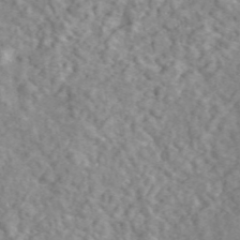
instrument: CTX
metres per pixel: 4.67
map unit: ANa
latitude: 46.1011
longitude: 29.3888
